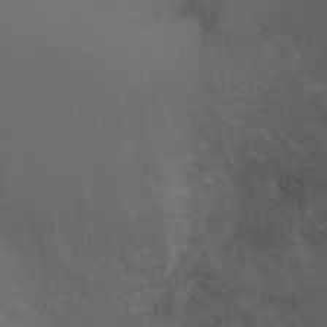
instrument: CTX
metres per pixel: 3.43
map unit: Ht
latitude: 2.2522
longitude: -28.4979
